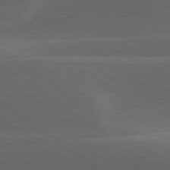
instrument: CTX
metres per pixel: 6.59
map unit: lApd
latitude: 79.3482
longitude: -49.1592
